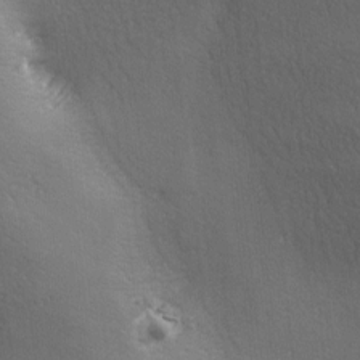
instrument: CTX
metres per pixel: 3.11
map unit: lAa
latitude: -6.3873
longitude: -121.4427
